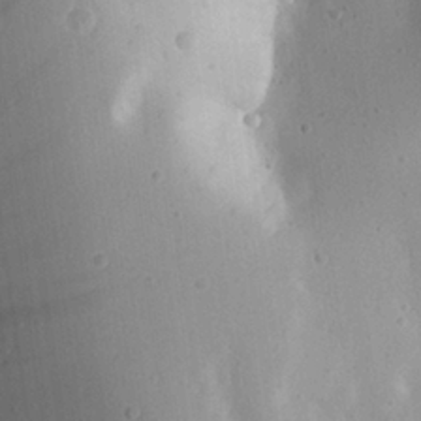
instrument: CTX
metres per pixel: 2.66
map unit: Aa
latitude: 24.5356
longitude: -144.7624
